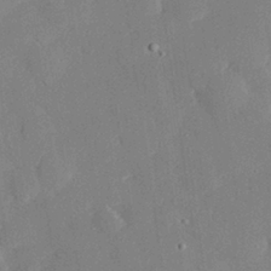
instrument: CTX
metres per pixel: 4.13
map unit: eHh
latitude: 28.3845
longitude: -80.7057
